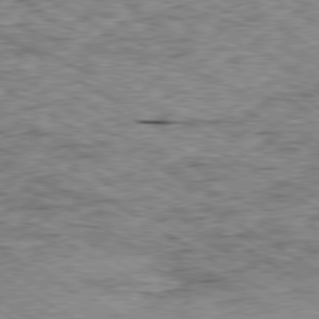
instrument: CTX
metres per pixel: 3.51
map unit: Ap
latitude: -80.3684
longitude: -51.4048
